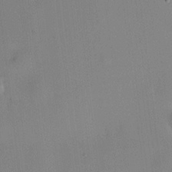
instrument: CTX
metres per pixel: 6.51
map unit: HNhu
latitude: 8.2901
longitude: 8.8030
